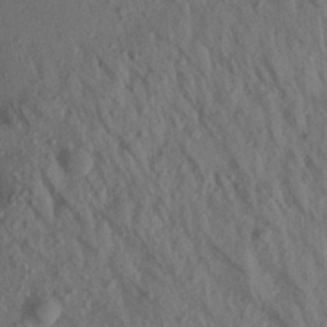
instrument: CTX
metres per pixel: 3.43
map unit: Aa
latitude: 19.9717
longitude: -147.6127
